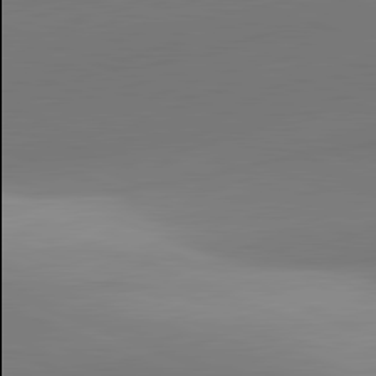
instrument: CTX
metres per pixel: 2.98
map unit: lApd
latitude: 81.6694
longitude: 142.0094
